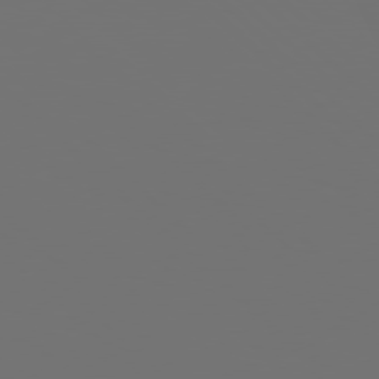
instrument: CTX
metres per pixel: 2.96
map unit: Hpe
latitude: 77.6882
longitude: -122.2334
